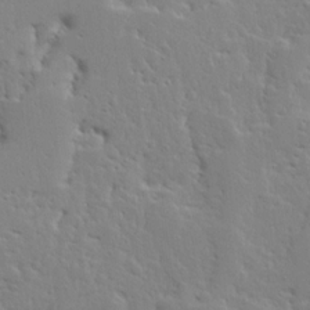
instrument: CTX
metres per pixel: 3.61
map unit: Ave
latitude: 13.2348
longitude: -135.7071
